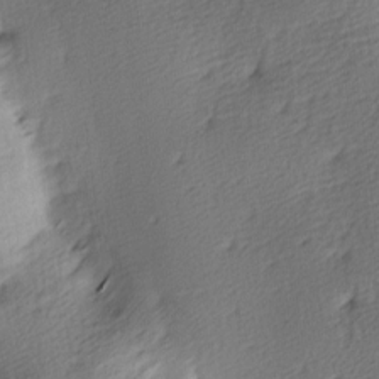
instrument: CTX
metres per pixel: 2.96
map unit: lAa
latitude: -9.0864
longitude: -125.4615
